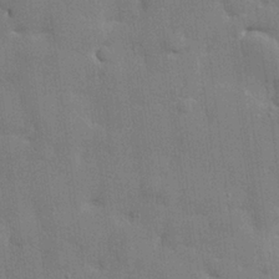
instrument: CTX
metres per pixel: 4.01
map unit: lHvf
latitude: 23.8583
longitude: 142.6518
